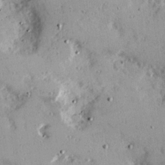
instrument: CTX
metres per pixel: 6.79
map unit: Hve
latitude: 25.7449
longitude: -93.5371
